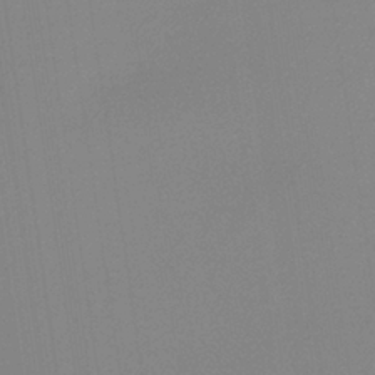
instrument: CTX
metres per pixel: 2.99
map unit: HNb
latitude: -36.4818
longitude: 54.8219
